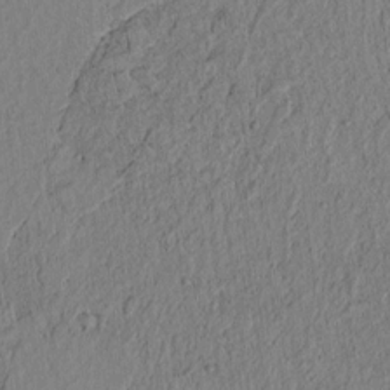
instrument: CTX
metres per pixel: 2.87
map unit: lAvf
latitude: 6.5357
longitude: 163.7288
